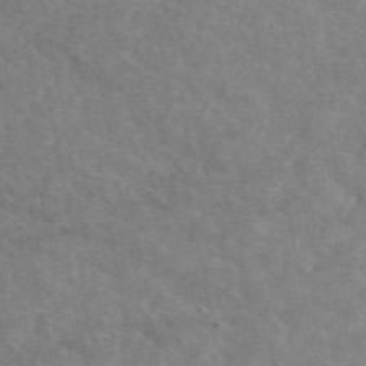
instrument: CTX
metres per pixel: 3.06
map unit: eAb
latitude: 50.2711
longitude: 117.7288
